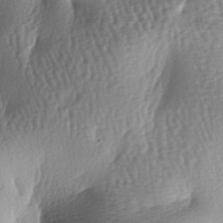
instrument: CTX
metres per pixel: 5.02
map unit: lAa
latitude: -7.0297
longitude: -127.3860
